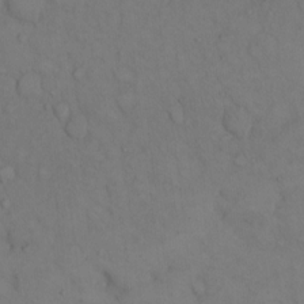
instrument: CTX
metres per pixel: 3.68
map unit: Hto
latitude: 11.3482
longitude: -61.2915
